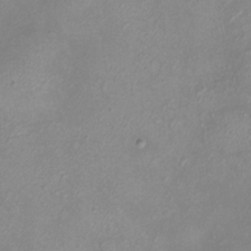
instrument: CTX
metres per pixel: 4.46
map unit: eHh
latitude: -6.8975
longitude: -78.1011
